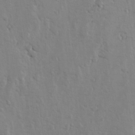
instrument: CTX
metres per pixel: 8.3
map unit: lAvf
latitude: -5.0297
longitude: -114.1577
